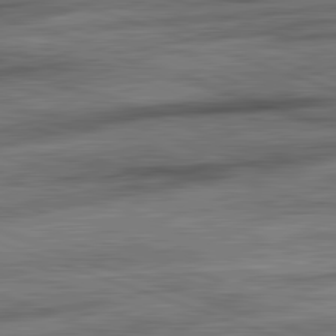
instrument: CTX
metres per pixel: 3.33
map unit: lApd
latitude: 82.3089
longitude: -163.3293
